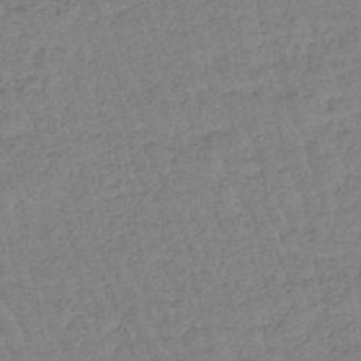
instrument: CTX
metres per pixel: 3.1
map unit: eHb
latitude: -45.2187
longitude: 80.6330
